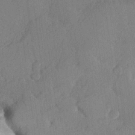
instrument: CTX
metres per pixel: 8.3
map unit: Hve
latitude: 23.4615
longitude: 145.1431
